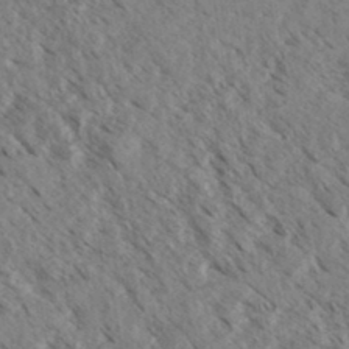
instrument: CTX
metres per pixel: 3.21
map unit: eHh
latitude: 34.8569
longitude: -140.0444
